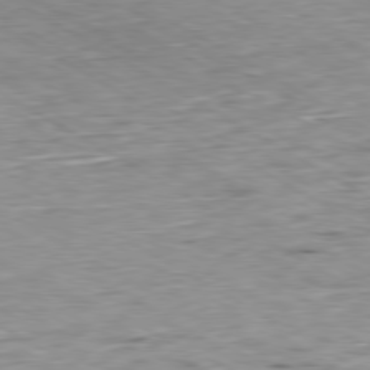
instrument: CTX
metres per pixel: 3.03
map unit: Hpe
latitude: -80.2173
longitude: 21.1431
